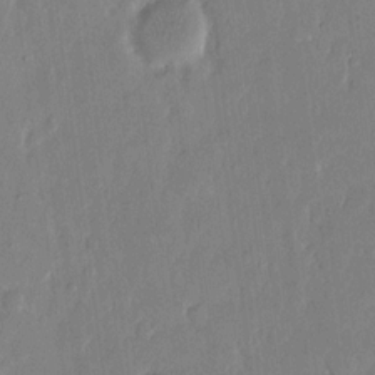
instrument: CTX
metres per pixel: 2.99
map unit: eHh
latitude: 14.3090
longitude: -70.1011
